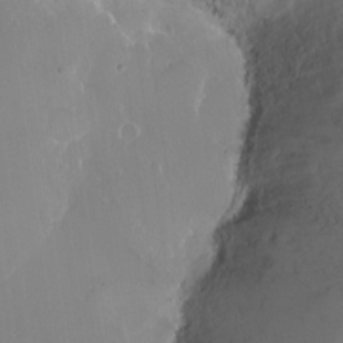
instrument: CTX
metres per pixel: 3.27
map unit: Ht
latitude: -14.9731
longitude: -41.0080
